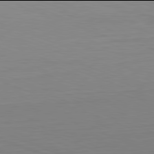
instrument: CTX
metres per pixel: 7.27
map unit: Hpe
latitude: -82.0094
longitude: 9.2754
